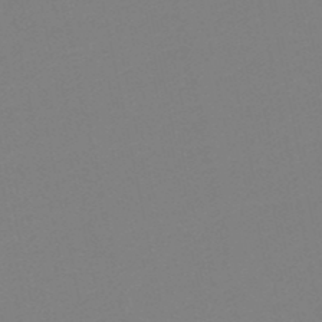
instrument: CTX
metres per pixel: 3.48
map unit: lHb
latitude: -49.6911
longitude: 81.0487
